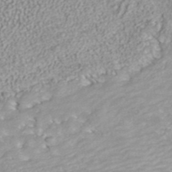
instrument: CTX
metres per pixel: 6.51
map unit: ANa
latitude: 41.2725
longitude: 28.2740
